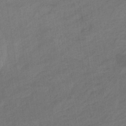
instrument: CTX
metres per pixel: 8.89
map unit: eHb
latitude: -36.1794
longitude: 79.4076
